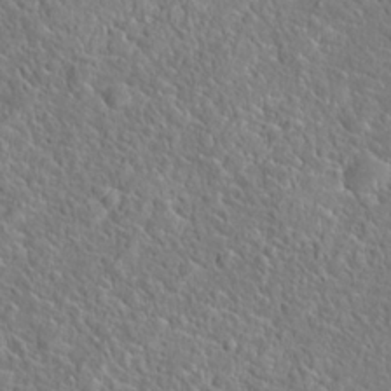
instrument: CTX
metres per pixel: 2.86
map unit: Hto
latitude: 20.0444
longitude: -44.8002
